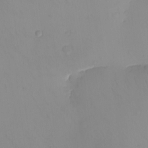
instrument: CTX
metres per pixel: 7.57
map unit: eHh
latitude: -9.4076
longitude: -66.4223
